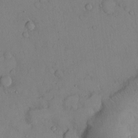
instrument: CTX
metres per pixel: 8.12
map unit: Hto
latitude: 13.1025
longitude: -56.4223
